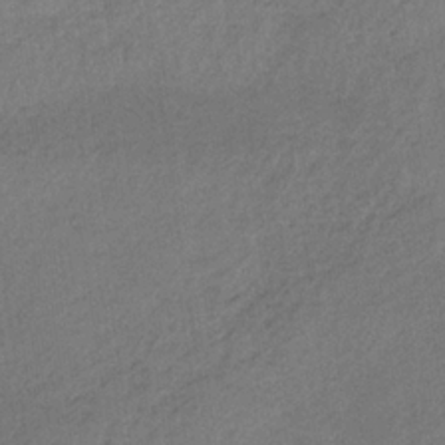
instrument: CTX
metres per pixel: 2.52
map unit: HNb
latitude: -32.2551
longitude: 63.0864
